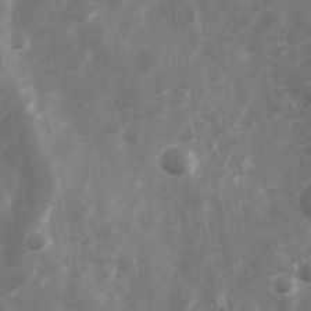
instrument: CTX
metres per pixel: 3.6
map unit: Hve
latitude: 33.1403
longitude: 150.9731
